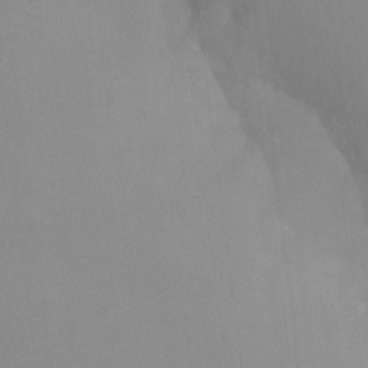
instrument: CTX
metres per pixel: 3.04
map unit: Ht
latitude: -8.4440
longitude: -34.0822
